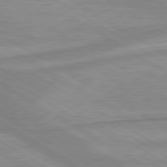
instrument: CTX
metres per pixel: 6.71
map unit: lApd
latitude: 80.1389
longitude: -172.8569
